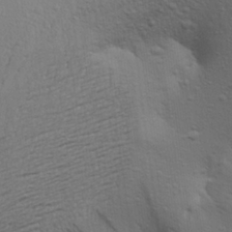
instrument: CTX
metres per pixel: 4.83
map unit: Aa
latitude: 23.3104
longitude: -150.2900
